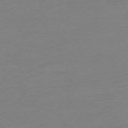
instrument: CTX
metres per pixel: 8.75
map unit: Ap
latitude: -77.1998
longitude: -63.8584
